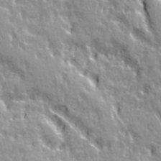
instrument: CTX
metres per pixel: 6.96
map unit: Ave
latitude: 21.2159
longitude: -135.3670
